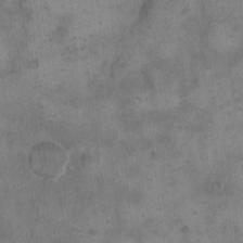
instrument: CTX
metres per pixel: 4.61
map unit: eHh
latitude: 15.5749
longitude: -67.0836
